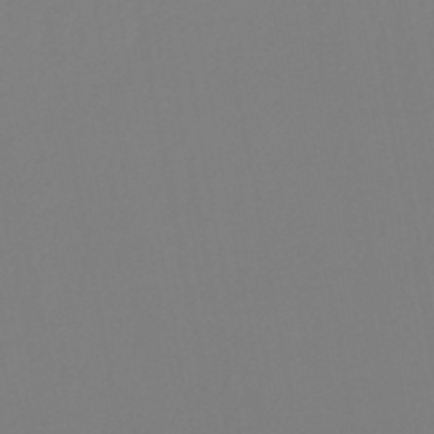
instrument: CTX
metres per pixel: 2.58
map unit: HNb
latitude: -45.8800
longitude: 56.5196
